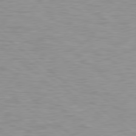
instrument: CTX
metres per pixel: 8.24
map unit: lApd
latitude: 79.3293
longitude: -88.8569
